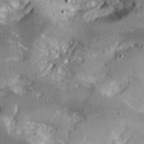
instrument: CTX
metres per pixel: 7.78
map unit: Hve
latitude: 25.5749
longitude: -93.2159
